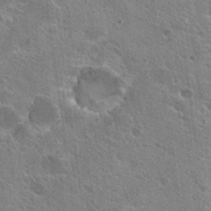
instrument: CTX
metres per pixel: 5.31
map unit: Hto
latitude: 24.8757
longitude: -39.0647
